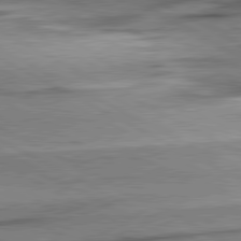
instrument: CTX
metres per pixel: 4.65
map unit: lApd
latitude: 80.8002
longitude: -157.7071
